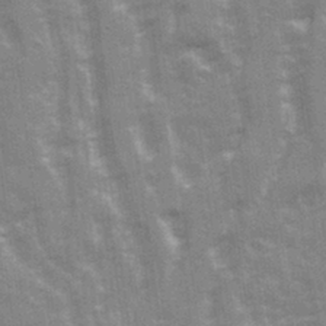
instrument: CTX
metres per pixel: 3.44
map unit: Ave
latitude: 21.4805
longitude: -133.8394
